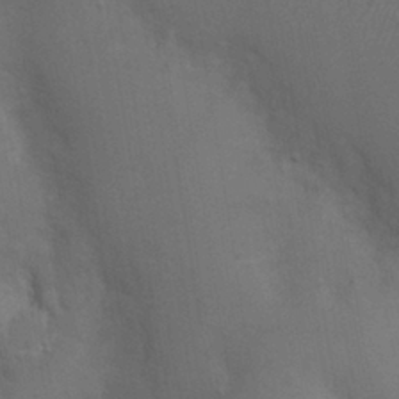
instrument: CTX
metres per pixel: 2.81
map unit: Nhu
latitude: 0.6112
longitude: -15.8773
